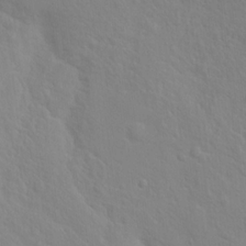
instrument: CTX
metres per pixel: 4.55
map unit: Hto
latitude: 17.4615
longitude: -39.5371
